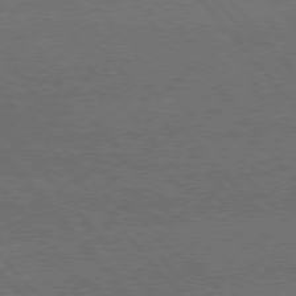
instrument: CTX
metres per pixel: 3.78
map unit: Hpe
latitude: 75.6694
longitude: -137.8961
